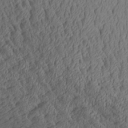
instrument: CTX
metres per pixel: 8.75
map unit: Aa
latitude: 27.4804
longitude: -134.8191
